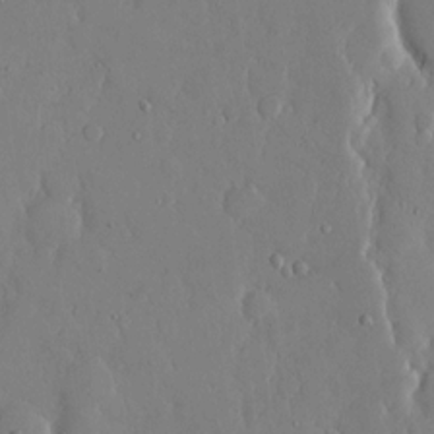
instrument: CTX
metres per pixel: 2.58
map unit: eHh
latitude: 13.7072
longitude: -69.5749
